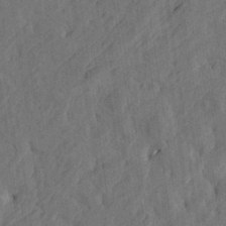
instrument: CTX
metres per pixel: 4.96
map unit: Htu
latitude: -5.2376
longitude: -177.3104
